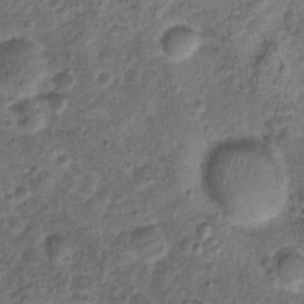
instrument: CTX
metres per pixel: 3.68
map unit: Nhu
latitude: 2.4034
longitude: -16.1577
